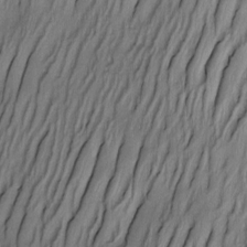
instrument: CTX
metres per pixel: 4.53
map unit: Nve
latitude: -23.0487
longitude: -137.8961
